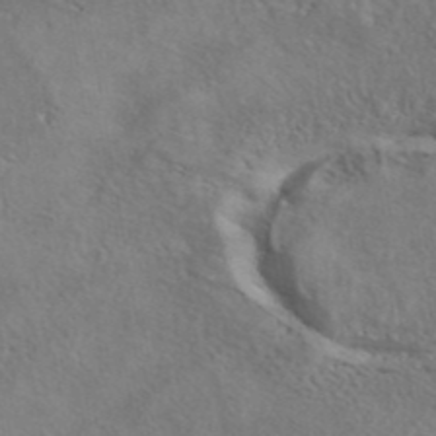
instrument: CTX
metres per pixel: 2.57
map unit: eAb
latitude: 41.8772
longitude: 104.8786
